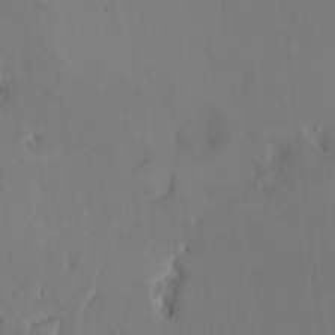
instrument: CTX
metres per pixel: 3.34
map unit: HNhu
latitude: 6.3089
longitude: 1.6722
